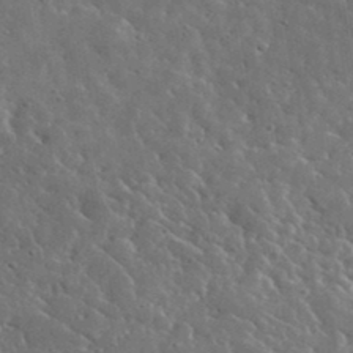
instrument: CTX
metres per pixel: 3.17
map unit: lHvf
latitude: 36.3845
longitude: -87.9906
